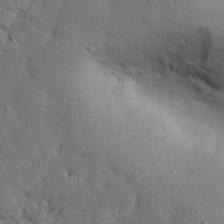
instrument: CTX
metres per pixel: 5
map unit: eHh
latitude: 29.0080
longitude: -75.9339
